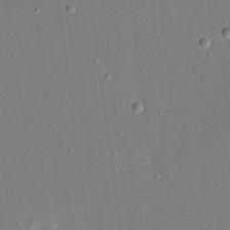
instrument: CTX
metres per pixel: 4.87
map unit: eHh
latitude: 17.7828
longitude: -70.4034
